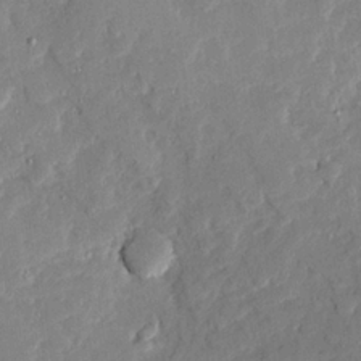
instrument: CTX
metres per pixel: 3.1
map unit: Ave
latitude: 22.7624
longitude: -129.8961
